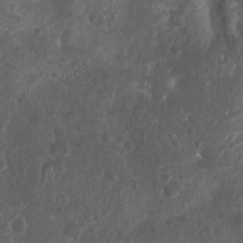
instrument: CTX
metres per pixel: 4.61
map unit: Nhu
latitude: 6.6113
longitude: -20.9136
